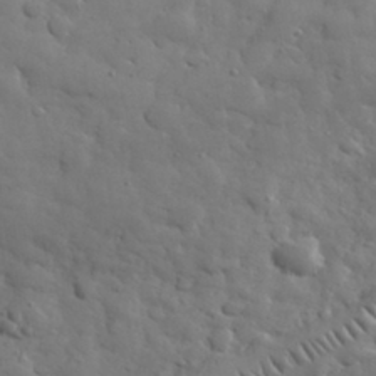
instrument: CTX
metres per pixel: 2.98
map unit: eHh
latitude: 31.7072
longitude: -69.1214
